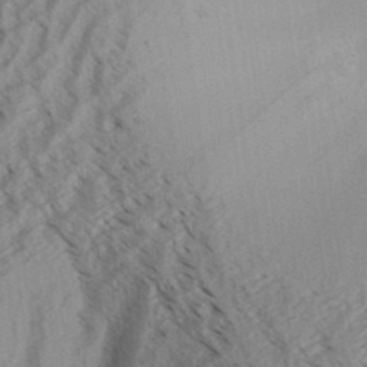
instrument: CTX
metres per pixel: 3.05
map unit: Aa
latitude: 32.2900
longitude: -138.4412
